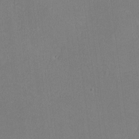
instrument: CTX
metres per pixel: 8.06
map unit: lHvf
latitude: -11.2754
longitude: -100.3656
